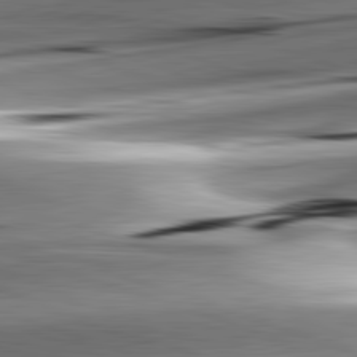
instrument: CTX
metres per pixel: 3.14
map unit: lApd
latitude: 82.2333
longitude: -151.7449
